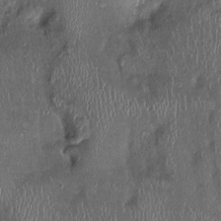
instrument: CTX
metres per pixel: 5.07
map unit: Ht
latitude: -1.4077
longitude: -13.9528
